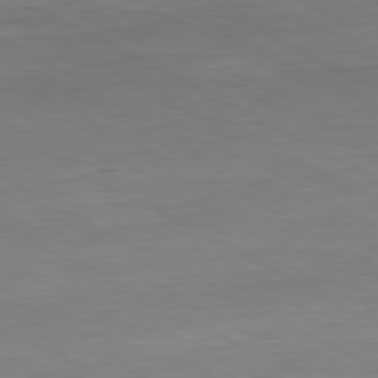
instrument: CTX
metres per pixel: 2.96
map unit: Ap
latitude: -81.2187
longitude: -96.3656
